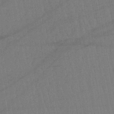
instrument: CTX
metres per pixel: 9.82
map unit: lHb
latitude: -42.1605
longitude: 67.8422
